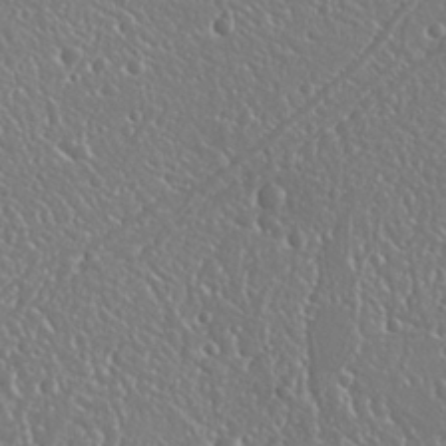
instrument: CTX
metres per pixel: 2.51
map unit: Nhu
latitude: 25.6127
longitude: -58.1011
